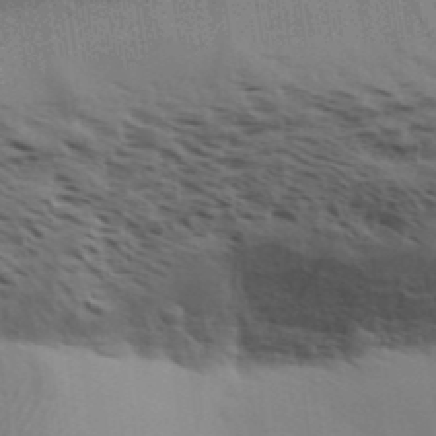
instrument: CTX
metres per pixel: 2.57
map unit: Aa
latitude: 32.3656
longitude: -140.0633
